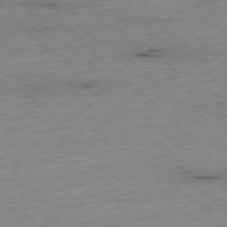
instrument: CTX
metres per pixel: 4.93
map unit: Ap
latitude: -77.1053
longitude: -90.4979
